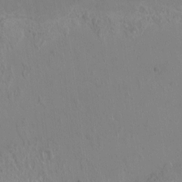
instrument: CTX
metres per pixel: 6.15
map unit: Nhu
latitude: -13.6722
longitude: -62.8002
